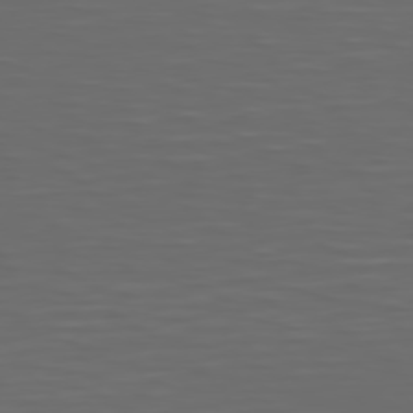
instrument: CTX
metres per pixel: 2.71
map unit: Hpe
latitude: 74.9703
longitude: -125.9717
